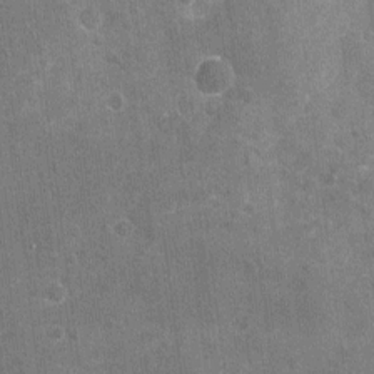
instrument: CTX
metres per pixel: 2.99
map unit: Nhu
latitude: -16.8597
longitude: -56.4034
